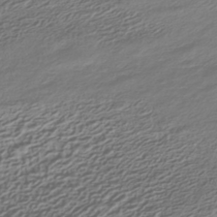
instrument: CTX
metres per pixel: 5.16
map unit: HNhu
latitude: -42.3306
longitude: 99.9556
